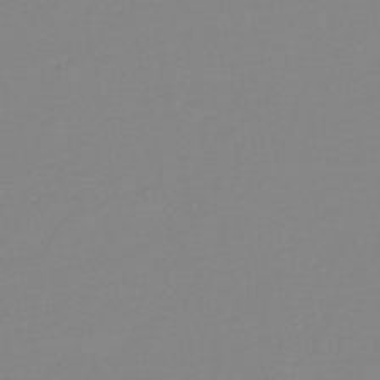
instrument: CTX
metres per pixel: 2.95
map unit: lHb
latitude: -44.6519
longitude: 62.2361
